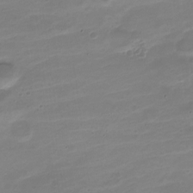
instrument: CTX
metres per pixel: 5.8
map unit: Nve
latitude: -21.5021
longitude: 105.5966
